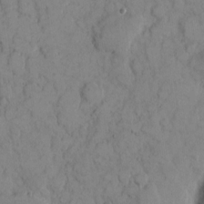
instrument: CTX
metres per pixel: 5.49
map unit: eHh
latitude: 8.1011
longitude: -64.6113
